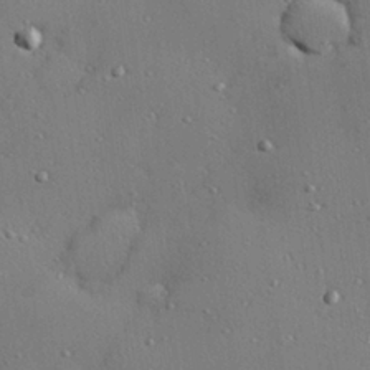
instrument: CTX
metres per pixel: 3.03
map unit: Hve
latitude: 26.6113
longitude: -91.8205
